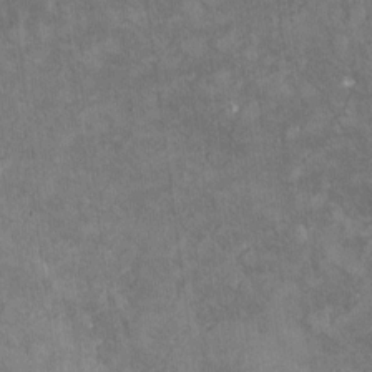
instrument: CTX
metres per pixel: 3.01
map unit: Nhu
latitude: -24.5574
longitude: -57.6127
